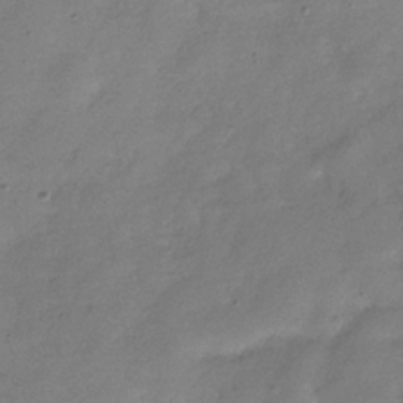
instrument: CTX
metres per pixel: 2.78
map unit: Hve
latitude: -32.2173
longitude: 92.4629
